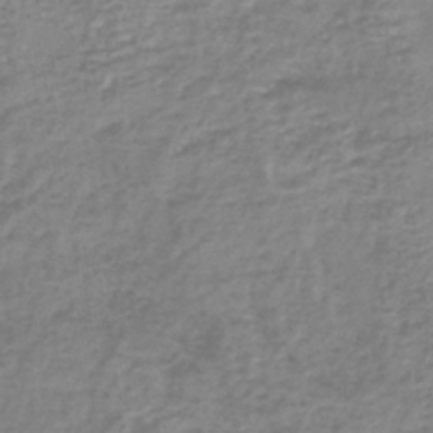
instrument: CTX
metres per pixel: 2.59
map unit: lHb
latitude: -45.2187
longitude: 78.5573
